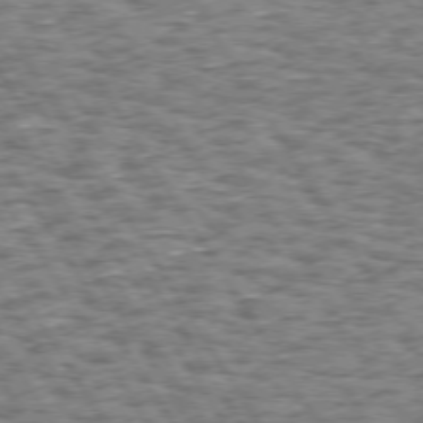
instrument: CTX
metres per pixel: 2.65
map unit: Hpe
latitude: 73.6883
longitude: -133.4615
